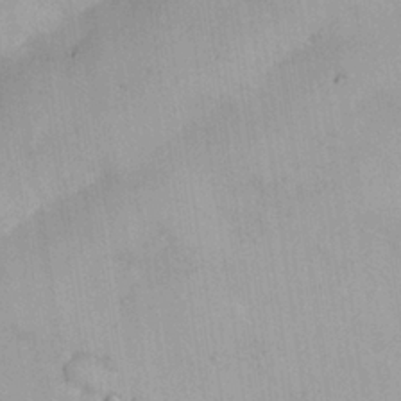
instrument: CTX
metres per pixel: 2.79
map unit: Nhu
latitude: 26.1011
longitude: -69.4993
